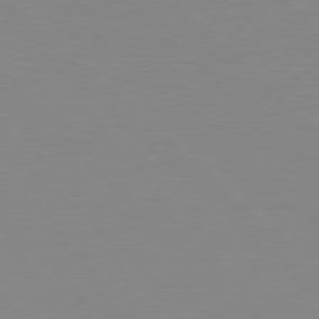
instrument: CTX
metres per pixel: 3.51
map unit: Hpe
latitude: 78.3090
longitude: -164.3089
